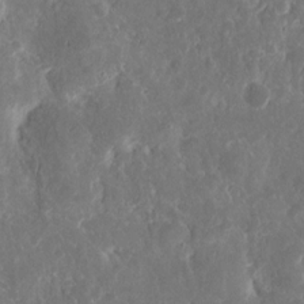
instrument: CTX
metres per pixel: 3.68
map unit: eHh
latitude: 12.6869
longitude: -73.5749
